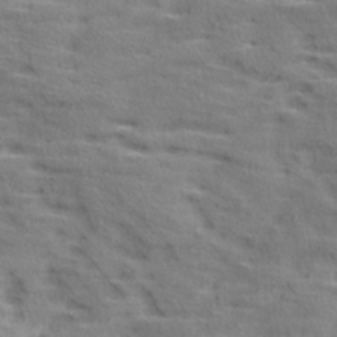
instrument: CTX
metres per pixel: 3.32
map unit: Ave
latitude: 18.4034
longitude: -136.1389
